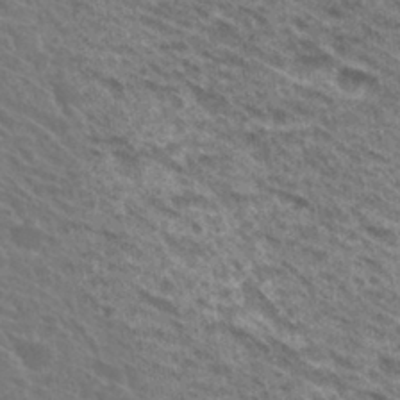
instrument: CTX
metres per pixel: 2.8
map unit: Hto
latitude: 31.8206
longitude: -47.0648
